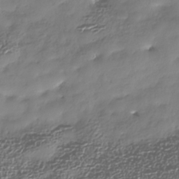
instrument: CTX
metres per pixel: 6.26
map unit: Nhe
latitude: -37.9556
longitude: -148.7435
